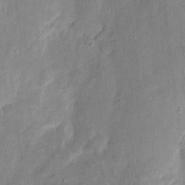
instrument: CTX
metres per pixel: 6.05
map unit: eHh
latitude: 8.4223
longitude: -72.2145
